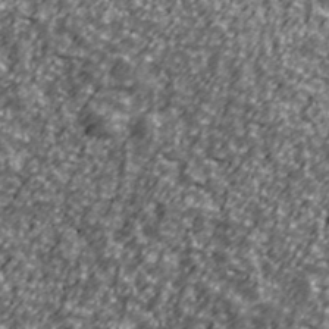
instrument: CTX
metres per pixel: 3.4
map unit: Ave
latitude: 41.3292
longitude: -114.0255
